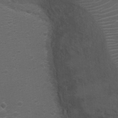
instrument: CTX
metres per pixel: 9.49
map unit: Ht
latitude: 2.3278
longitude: -28.8380
